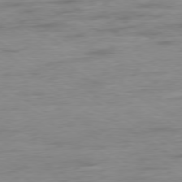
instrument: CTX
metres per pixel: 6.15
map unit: Hpe
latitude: -79.0675
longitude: -21.5938
